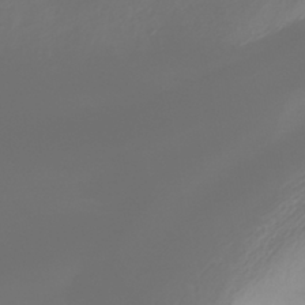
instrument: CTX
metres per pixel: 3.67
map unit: HNhu
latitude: -41.0675
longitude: 99.9745
